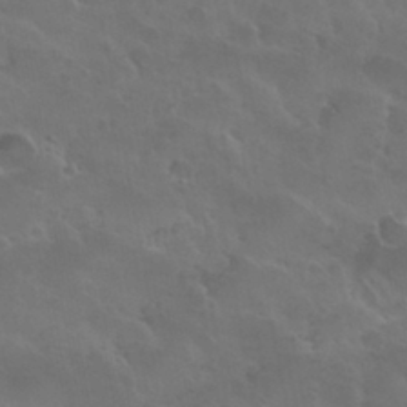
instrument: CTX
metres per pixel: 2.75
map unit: Nhu
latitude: 30.7058
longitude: -54.8569
